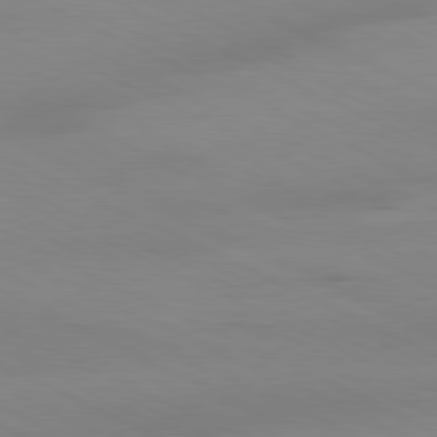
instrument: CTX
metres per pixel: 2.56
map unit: Ap
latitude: -81.2943
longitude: -94.5546
